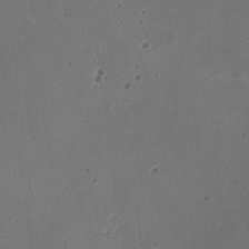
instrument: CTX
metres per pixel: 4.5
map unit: HNhu
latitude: -2.8407
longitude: -3.2159
